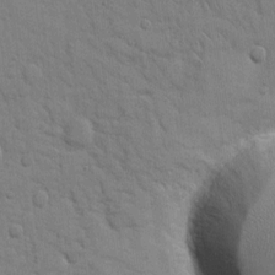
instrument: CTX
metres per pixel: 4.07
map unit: eHh
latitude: 9.9717
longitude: -66.9702
